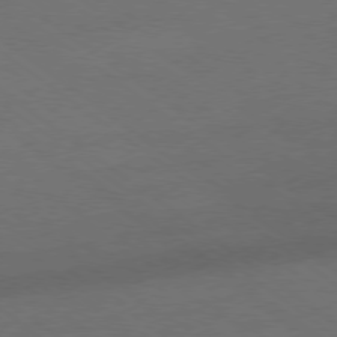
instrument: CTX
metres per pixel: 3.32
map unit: Ap
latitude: -79.3131
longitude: -54.2522
